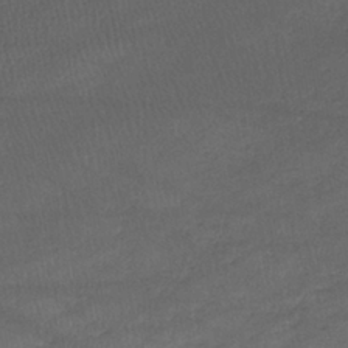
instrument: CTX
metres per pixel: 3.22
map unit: lHb
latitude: -38.8030
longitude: 68.8219
